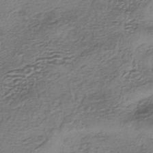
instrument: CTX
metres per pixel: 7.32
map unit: eHh
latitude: -42.2172
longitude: 117.8233
